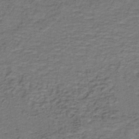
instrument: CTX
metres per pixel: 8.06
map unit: lHb
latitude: -41.9745
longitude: 53.4832
